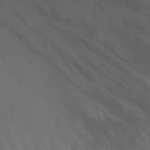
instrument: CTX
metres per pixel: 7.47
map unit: eHh
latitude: 24.7246
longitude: -63.9906
